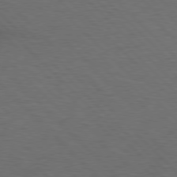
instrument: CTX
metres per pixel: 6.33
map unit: lApd
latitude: 77.1025
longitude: -60.0822
